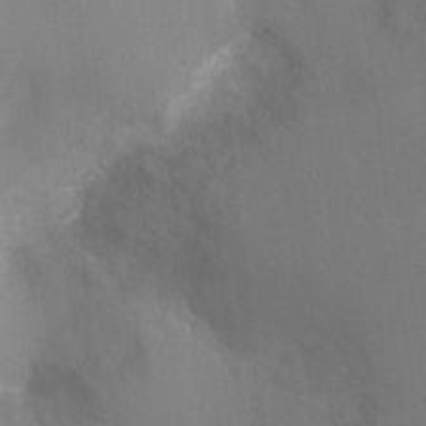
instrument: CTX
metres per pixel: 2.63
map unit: Ht
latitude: -7.8989
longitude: -24.2333
